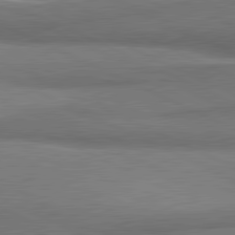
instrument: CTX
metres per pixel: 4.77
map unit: lApd
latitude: 81.3671
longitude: 164.4818
